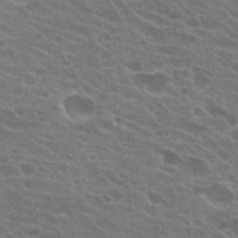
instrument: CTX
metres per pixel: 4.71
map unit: Hto
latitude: 22.5357
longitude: -38.4601
